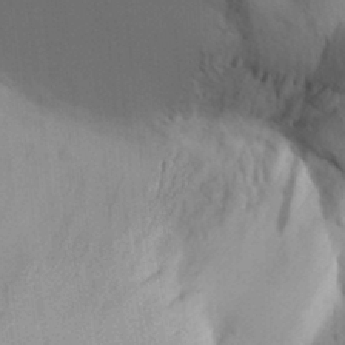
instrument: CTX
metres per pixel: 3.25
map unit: Aa
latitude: 30.6869
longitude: -144.1200
